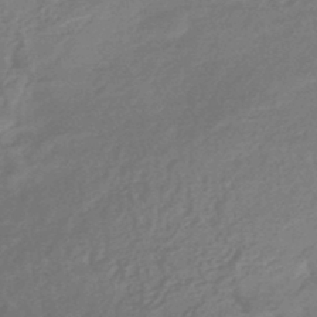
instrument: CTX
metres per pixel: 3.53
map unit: HNhu
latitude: -46.2361
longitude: 93.8044
